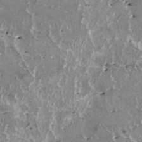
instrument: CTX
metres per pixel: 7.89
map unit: HNhu
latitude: 1.7260
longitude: 6.2361
